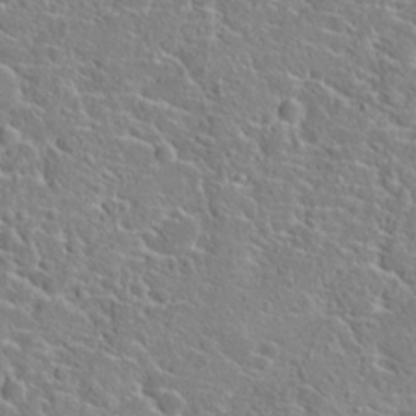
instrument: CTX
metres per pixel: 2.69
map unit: Hto
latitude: 22.0633
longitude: -45.2159
